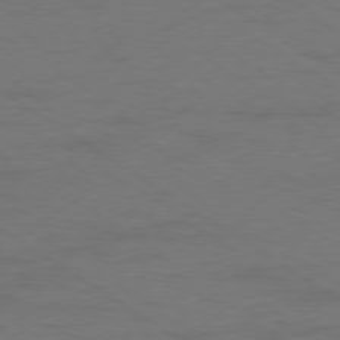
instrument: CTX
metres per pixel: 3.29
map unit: Ap
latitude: -79.5777
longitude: -52.7246
